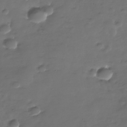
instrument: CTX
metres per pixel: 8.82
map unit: Nhe
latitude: -34.7274
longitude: -88.5924
